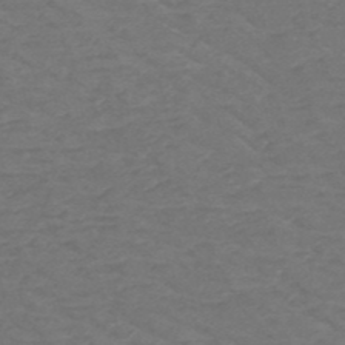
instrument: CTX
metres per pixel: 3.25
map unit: HNb
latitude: -49.8423
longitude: -47.4427
